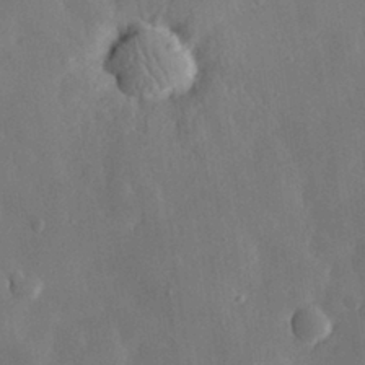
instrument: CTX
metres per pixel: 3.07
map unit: eHh
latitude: 29.7449
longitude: -78.1200
